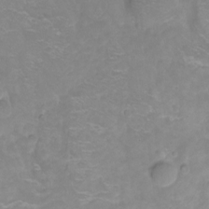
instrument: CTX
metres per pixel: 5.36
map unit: Hto
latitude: -11.1431
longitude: -39.8205
